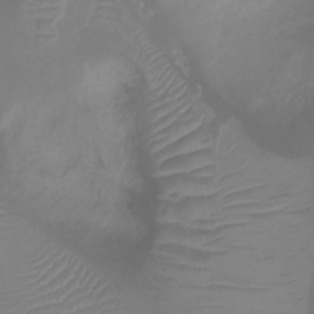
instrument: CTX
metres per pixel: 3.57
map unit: Ht
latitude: -10.3306
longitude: -28.5357
